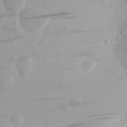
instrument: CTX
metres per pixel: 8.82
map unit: Aa
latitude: 23.4615
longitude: -144.1578
